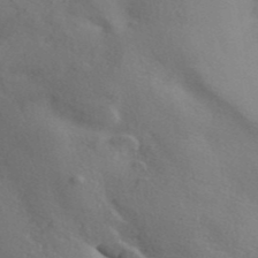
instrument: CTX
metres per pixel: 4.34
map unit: ANa
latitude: 41.9717
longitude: 53.9367
